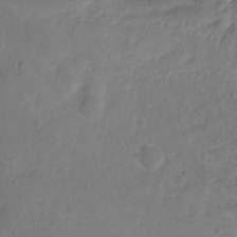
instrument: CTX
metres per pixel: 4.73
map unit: Hto
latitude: -12.5385
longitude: -39.6127
